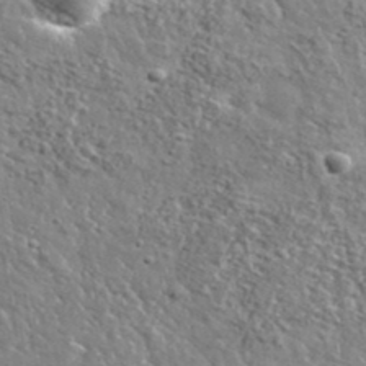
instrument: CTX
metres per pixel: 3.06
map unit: lHvf
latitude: 36.5735
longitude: -88.4034
